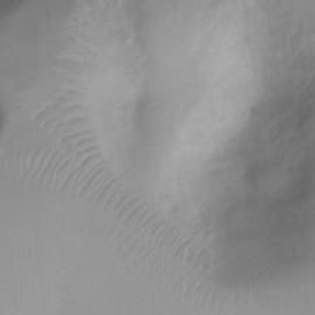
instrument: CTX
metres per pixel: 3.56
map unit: Ht
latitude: -0.7086
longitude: -18.8758
